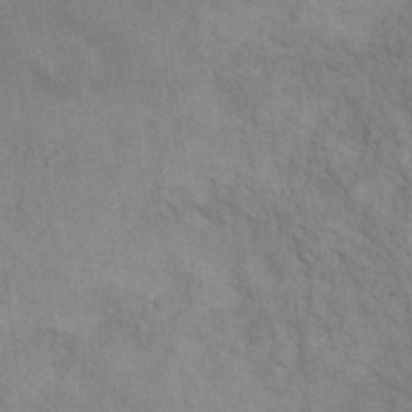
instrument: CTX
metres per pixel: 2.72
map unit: Hto
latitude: 14.3090
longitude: -38.1011
